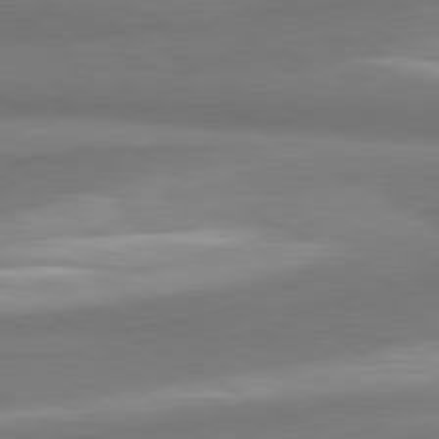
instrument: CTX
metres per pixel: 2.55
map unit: lApd
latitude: 80.2900
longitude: 176.6896
